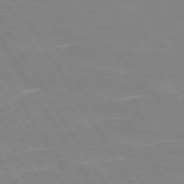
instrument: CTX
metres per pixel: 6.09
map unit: lApd
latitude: 72.7625
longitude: -56.2711
